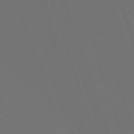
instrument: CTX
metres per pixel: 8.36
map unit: eHh
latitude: -63.6344
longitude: 51.3321
